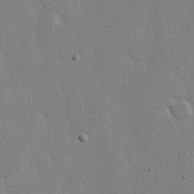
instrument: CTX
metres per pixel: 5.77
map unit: eHh
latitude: 19.6505
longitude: -71.6127
